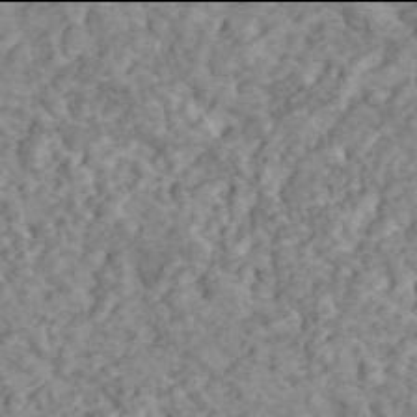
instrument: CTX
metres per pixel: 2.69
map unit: ANa
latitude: 45.9906
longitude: 29.4266
